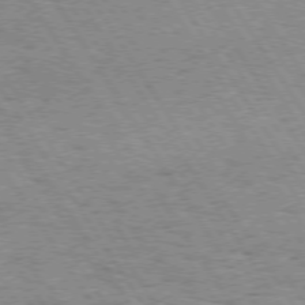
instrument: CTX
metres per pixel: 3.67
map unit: Hpe
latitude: 73.7261
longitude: -130.5168
